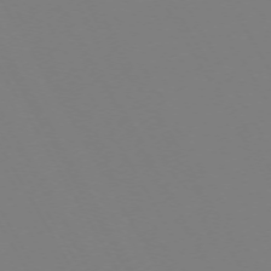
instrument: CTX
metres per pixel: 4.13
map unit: Hpe
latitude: -72.8597
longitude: 10.1984
